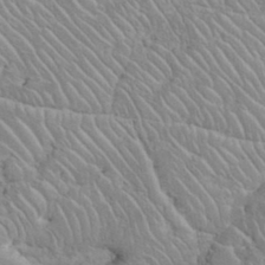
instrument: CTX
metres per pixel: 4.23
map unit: eHh
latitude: 35.9717
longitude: -64.6490
